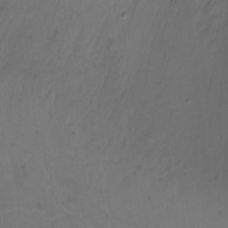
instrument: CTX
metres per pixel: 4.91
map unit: Nhu
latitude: -11.1998
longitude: -45.5182
